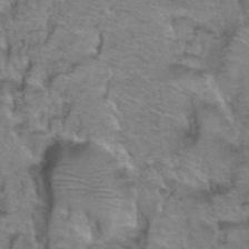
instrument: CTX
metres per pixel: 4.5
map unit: Hto
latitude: 38.9514
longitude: -44.5546
